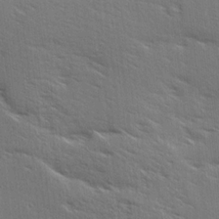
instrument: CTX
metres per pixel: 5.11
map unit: Ave
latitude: 17.6127
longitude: -137.9906
